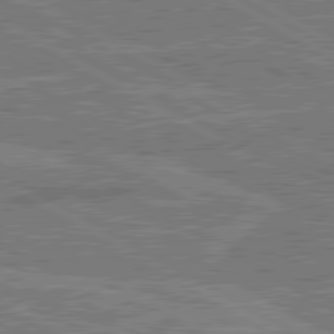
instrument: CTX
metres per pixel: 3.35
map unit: lApd
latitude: 80.4412
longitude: 119.3510
